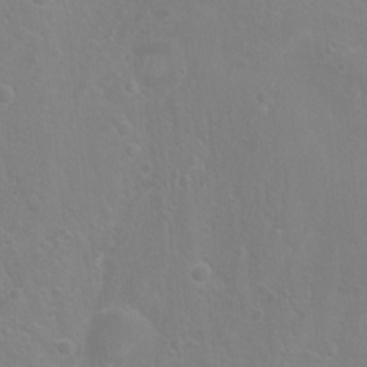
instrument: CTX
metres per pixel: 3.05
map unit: Nhu
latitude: 6.9325
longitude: -19.5938
